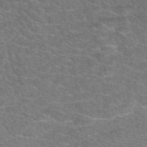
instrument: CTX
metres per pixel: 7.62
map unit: eAb
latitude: 49.4237
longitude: 112.9164
